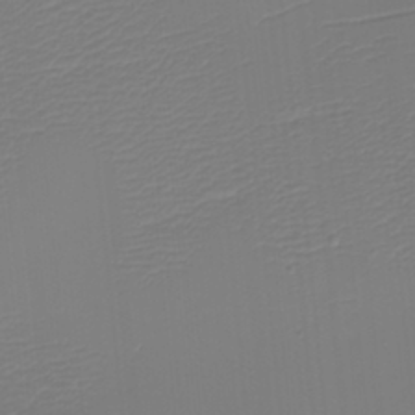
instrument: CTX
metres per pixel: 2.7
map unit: eHh
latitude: -5.5399
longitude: -84.5924
